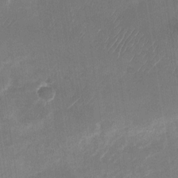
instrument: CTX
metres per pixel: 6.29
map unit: Nhu
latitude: -27.9745
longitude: -62.5546
